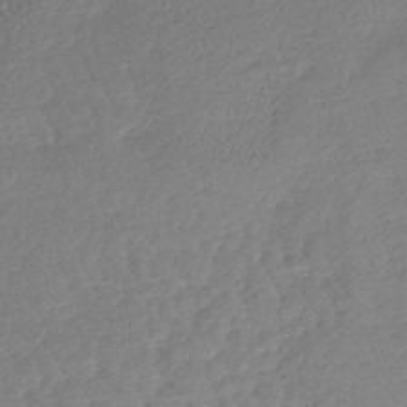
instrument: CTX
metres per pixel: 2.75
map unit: lHb
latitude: -41.8422
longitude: 68.6707
